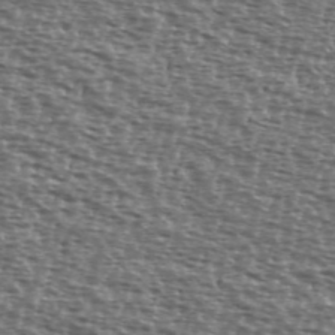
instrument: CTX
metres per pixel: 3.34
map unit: Ave
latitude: 39.6505
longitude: -111.9150
